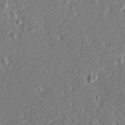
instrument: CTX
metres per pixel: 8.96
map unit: Aa
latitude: 14.6680
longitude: -140.4978
